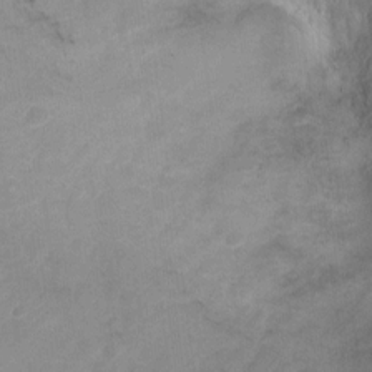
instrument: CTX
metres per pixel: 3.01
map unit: Ht
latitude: 1.5182
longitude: -32.4412
